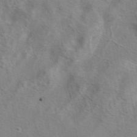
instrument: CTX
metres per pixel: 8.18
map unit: eAb
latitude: 41.3103
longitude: 104.7652
